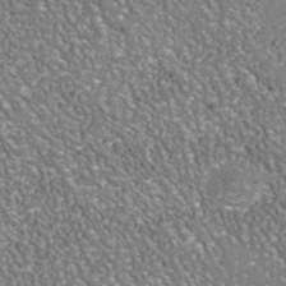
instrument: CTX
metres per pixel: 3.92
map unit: Nhu
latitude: -38.3495
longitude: -80.2711
